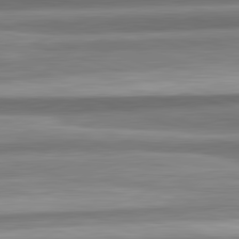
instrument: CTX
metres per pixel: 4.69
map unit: lApd
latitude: 82.4978
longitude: 179.0864
